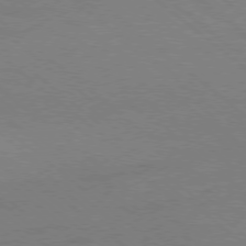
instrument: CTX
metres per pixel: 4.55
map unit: Ap
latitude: -78.7652
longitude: -55.4426
